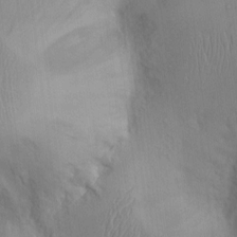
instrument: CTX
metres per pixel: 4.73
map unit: Ht
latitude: 0.5168
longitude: -13.4616
